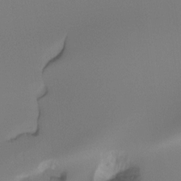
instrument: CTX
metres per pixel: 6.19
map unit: Htu
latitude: -14.5385
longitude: -46.0255
